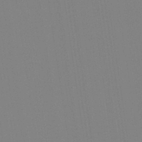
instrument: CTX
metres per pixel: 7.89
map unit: Aa
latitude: 33.3671
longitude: -142.7057
